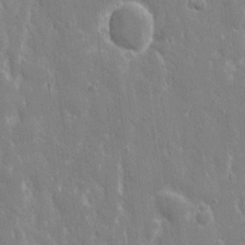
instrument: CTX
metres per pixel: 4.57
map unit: eHh
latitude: 8.9136
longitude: -69.9150
